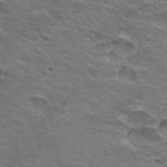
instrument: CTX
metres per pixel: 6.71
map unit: Hto
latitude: 32.0444
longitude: -43.5749
